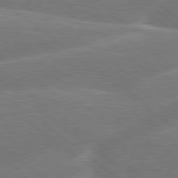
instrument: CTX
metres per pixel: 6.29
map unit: Hpe
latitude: 79.0270
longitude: -153.4238
